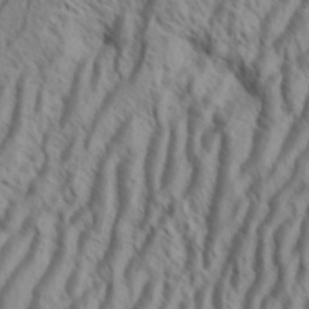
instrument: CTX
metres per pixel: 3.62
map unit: Aa
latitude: 34.1955
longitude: -138.6301
